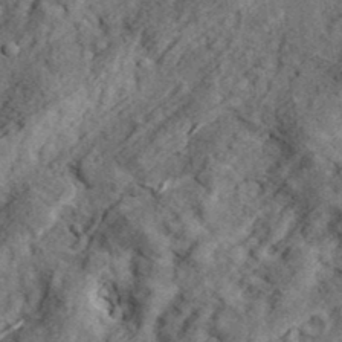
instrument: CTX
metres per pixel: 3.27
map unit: eHh
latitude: 37.0081
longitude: -80.0444
